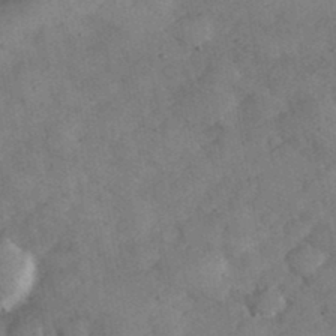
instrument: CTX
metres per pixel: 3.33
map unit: eHh
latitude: 37.8584
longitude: -67.8016
